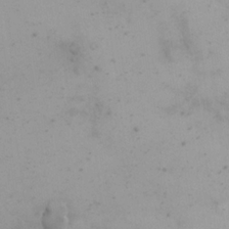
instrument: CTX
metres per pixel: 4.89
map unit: eHh
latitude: 18.5734
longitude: -67.1025
